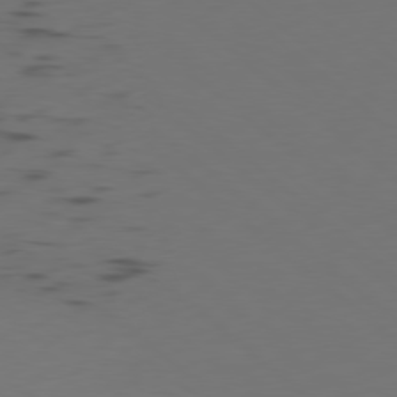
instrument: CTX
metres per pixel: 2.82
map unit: Ap
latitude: -79.6155
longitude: -61.6127
